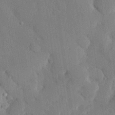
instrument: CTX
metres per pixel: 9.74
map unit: eHh
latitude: 28.3467
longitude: -80.2711
